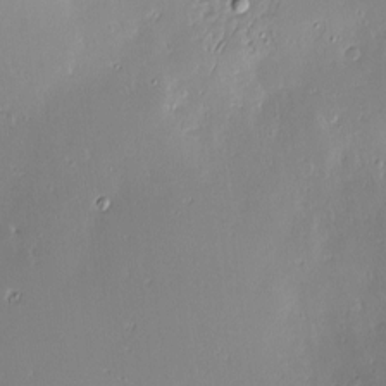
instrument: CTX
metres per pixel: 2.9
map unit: Nve
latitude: -8.1417
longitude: 173.1998
